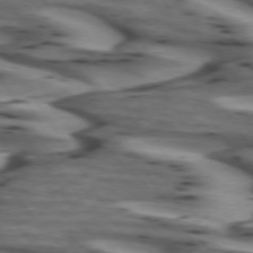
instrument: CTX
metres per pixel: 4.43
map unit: lApd
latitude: 73.1404
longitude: -57.3859
